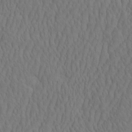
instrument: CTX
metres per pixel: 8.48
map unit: eHh
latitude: -2.4251
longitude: 15.6911
